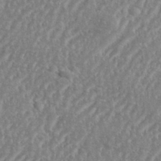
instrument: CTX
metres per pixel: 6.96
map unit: eHh
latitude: 35.0080
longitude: -134.2144
